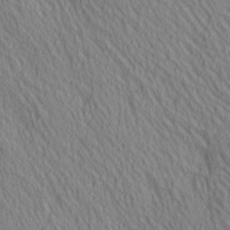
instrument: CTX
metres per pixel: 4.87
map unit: lAa
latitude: 4.9136
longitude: -117.0459
